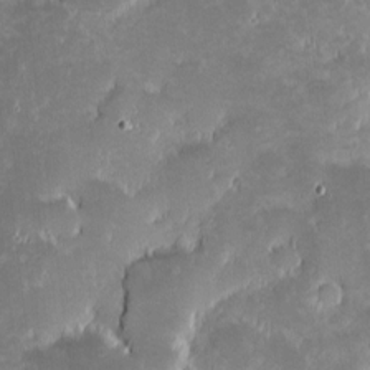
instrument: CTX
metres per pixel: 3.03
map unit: eHh
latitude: -1.5966
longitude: -85.7828
